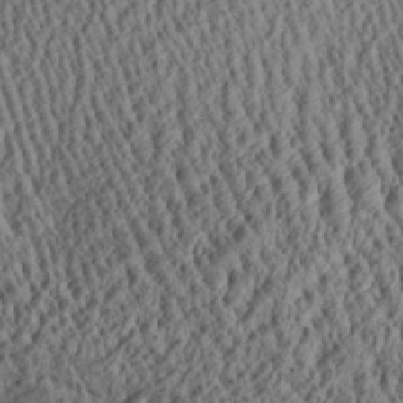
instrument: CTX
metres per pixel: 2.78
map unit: Aa
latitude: 28.5546
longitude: -136.4223
